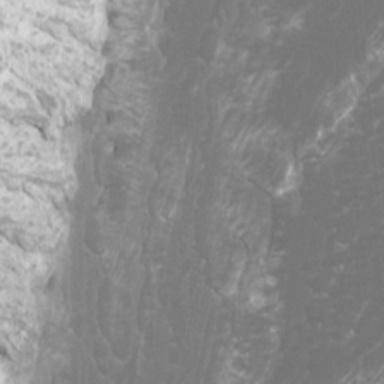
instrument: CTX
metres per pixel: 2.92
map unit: Htu
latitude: -11.9367
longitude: -71.9150
